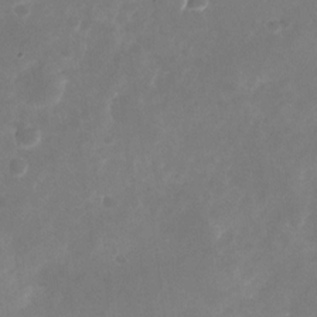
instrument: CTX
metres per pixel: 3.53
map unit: Nhu
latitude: -25.5021
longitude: -71.1025
